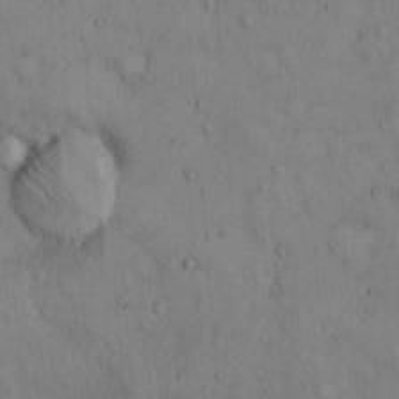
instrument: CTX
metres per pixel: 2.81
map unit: Hto
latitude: 13.1592
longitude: -59.3671
